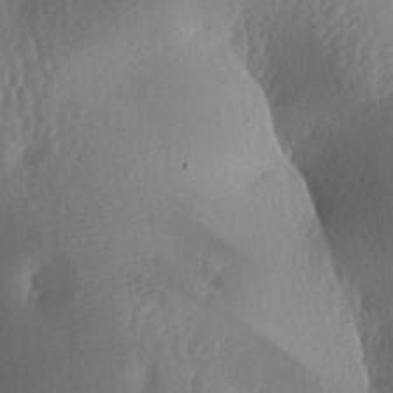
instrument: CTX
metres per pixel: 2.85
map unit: lAa
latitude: -7.8044
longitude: -128.4223
